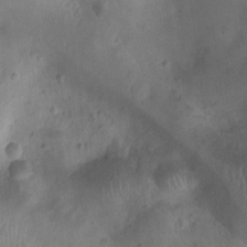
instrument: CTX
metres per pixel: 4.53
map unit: Ht
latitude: -9.0486
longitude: -21.3860
